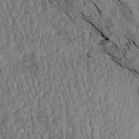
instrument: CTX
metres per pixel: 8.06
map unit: Aa
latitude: 14.5168
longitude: -144.6868
